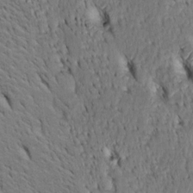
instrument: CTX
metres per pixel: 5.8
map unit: Htu
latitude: -3.7288
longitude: 152.0661
